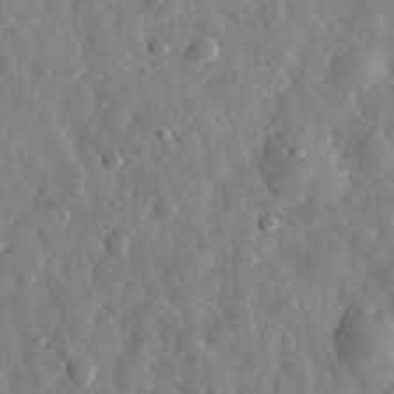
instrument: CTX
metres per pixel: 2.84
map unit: eHh
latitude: 30.6113
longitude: -75.3860
